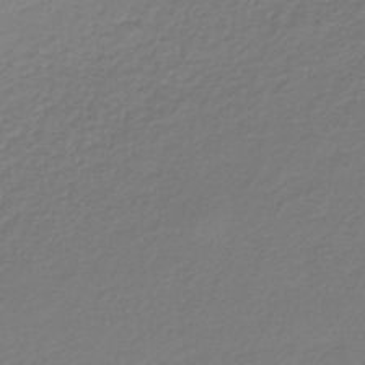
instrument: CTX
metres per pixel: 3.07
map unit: lHb
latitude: -34.5574
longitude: 61.0675
